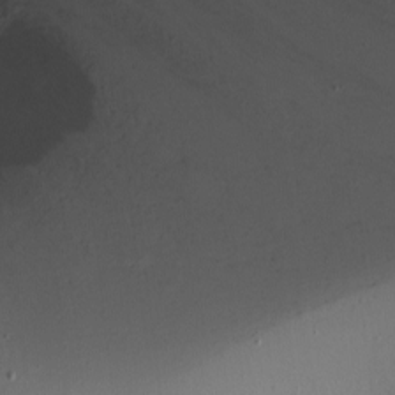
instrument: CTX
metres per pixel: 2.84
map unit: Nhu
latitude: -7.1998
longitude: -44.9891
